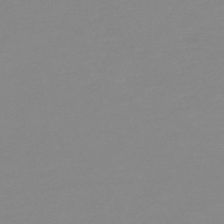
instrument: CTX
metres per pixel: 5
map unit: HNb
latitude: -56.1606
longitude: -46.1011
